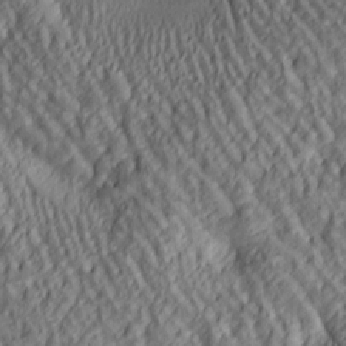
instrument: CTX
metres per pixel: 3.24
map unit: lAa
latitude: 5.1025
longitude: -116.7624
